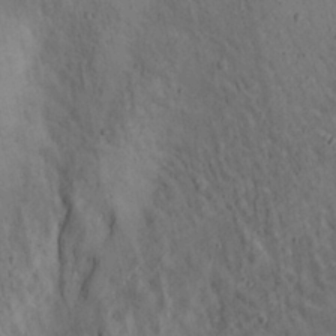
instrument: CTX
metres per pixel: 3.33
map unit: Ave
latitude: 23.1214
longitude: -136.1389
